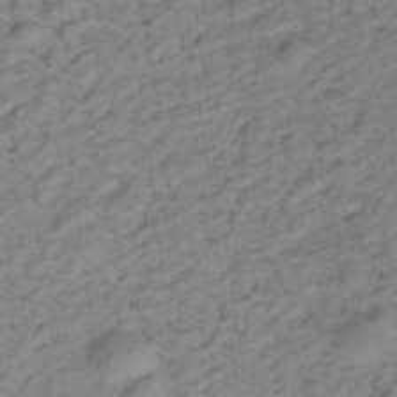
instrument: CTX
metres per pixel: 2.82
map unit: eHb
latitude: -32.8408
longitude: 67.5210
